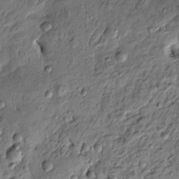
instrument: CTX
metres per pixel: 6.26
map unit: Htu
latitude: -3.1998
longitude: 156.3684
